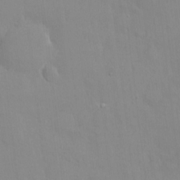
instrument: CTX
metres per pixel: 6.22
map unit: HNhu
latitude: 6.1200
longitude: 1.2187
